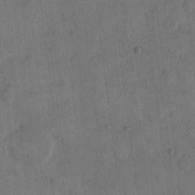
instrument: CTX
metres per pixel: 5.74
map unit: eHh
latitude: 14.1578
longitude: -67.1025
